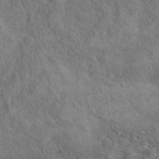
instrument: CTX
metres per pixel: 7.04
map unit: eAb
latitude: 39.4048
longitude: 113.6344
